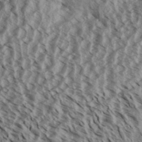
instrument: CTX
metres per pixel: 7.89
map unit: Aa
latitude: 32.6679
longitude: -137.5182
